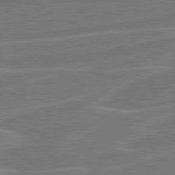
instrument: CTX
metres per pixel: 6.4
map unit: lApd
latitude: 81.2537
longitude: 121.5588
